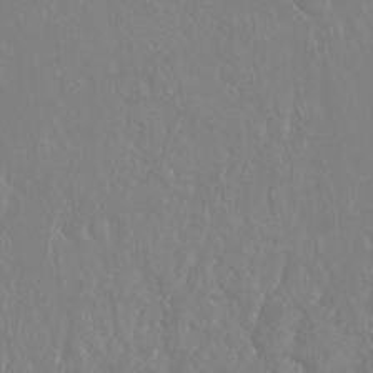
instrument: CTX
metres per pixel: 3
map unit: Hto
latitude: -14.0850
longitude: -42.4979
